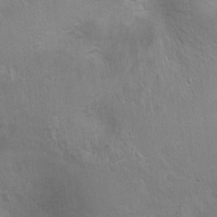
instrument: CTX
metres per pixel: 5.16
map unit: Ht
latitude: 1.1592
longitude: -44.5168
